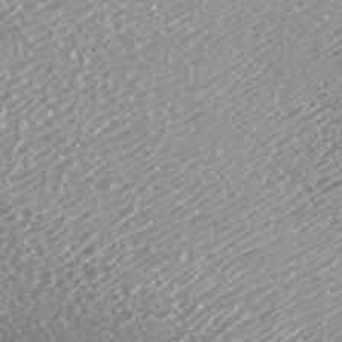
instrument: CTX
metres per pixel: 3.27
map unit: Nhu
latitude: -7.4076
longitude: -91.8205
